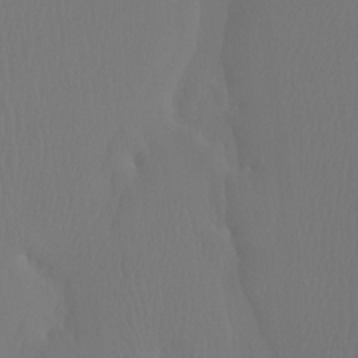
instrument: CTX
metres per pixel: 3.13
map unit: Ht
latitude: -7.2943
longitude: -32.2523
